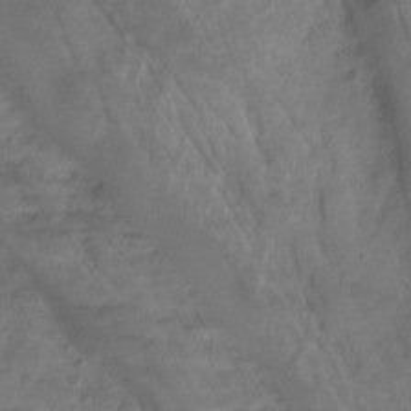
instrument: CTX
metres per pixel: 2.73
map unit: Hto
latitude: -8.6329
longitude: -44.7624
